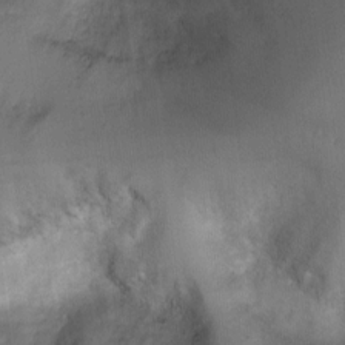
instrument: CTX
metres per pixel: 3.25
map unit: Ht
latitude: -2.7085
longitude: -28.8191
